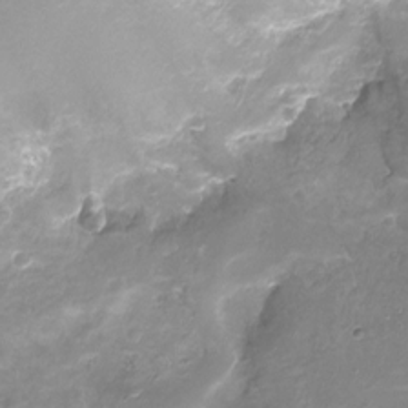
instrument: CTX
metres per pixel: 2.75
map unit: Ht
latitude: -17.0487
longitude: -45.1592
